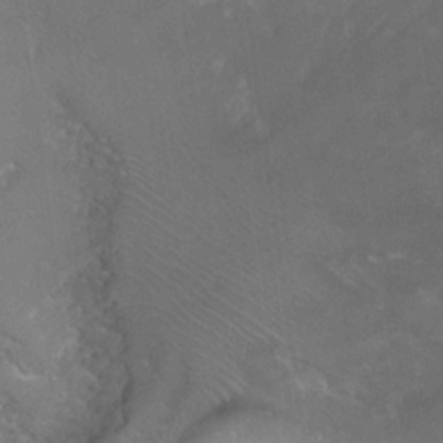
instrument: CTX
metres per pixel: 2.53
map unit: Hto
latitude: 22.1956
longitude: -51.7638
